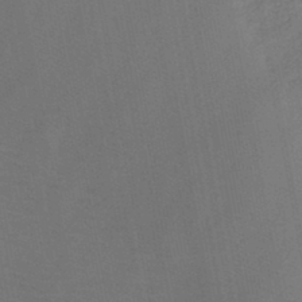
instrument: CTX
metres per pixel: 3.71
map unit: HNb
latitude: -44.5196
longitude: -39.5560
